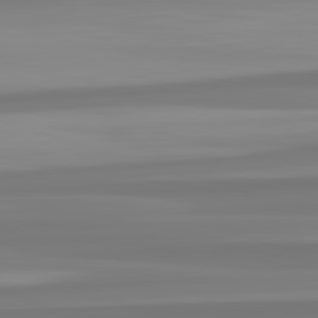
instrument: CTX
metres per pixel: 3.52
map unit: lApd
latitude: 82.8380
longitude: 172.7274
